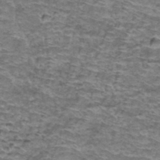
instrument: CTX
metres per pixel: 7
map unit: Hto
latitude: 38.3656
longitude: -43.2726
